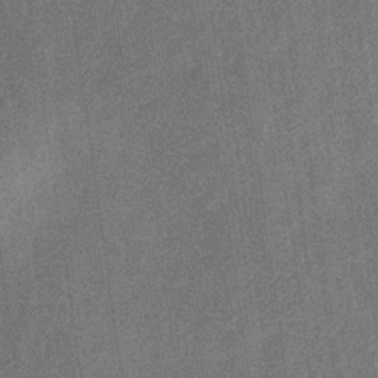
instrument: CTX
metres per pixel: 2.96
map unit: eHb
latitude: -31.8611
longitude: 74.3307
